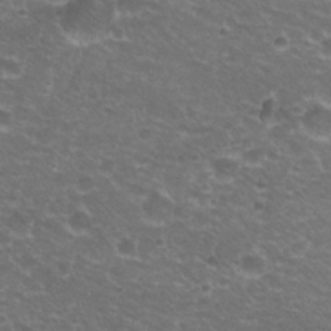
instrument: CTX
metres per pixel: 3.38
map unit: Hto
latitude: 23.0458
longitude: -32.6490
